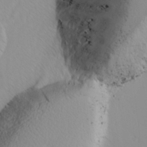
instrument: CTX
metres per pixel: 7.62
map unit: Ave
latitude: 8.4223
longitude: -105.4994
